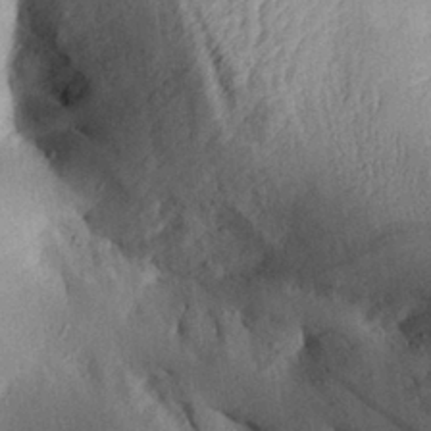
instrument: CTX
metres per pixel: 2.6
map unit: Aa
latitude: 29.6694
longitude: -136.9136
